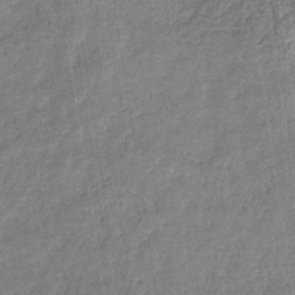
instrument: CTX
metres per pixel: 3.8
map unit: eHb
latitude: -32.4440
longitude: 74.5952
